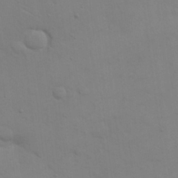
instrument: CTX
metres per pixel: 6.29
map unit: eHh
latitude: 17.7450
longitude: -66.6112
